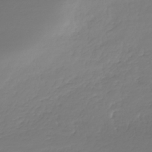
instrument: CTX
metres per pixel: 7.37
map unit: HNhu
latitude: -37.5021
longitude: 32.6519
